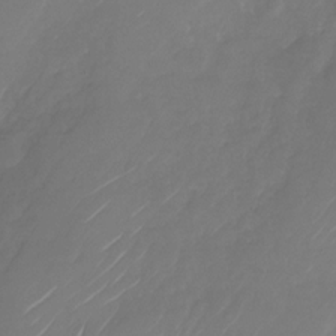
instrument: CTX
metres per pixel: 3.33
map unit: Nhu
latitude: -28.5196
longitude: -72.3090
